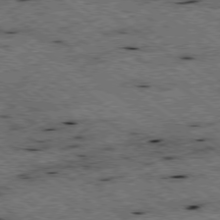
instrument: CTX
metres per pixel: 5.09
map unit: Ap
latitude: -78.7652
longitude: -50.6868
